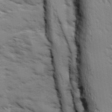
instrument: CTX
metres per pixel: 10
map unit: Ave
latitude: 1.3859
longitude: -110.1578
